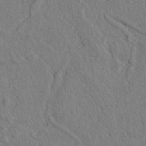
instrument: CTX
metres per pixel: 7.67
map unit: lAvf
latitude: 7.5749
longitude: 160.4440
